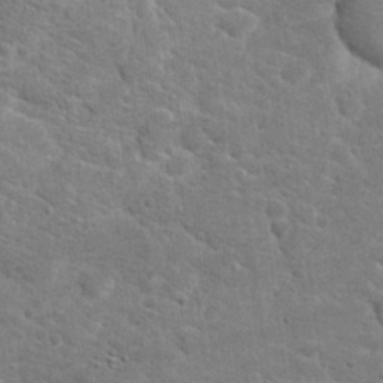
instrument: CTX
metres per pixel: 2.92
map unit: Hto
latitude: 19.2915
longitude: -37.2915
